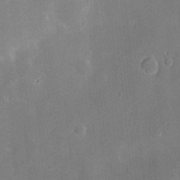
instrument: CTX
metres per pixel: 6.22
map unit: Hve
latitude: -10.8030
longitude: 175.3320
